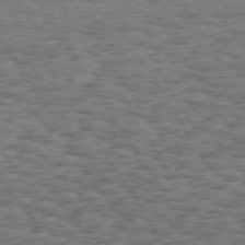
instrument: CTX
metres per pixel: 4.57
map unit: Hpe
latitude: 73.6316
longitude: -130.2523
